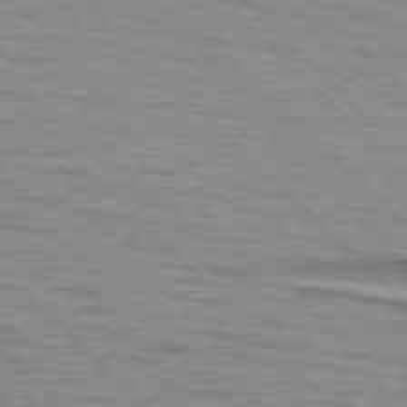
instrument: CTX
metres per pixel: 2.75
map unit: lApd
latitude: 76.9324
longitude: -78.1956
